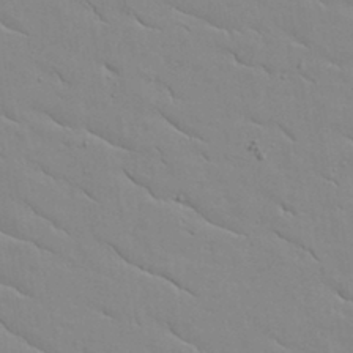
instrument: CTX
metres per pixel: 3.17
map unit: lAvf
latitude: 16.1956
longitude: -125.3481
